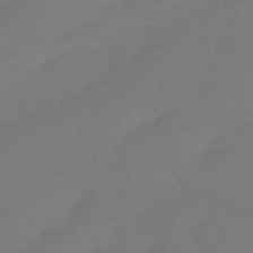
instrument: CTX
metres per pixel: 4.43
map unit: HNhu
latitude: -43.5210
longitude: 92.5385
